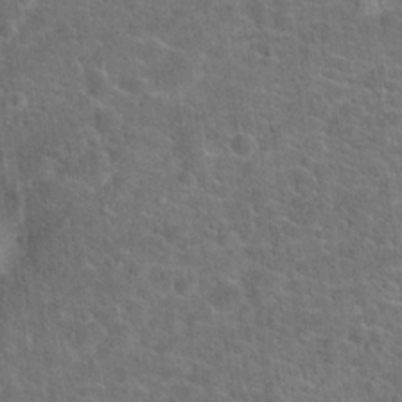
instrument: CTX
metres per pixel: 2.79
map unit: Hto
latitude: 19.7071
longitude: -43.8961
